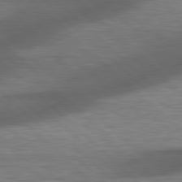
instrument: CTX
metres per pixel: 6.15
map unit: lApd
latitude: 79.0837
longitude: -116.3467
